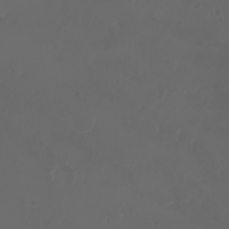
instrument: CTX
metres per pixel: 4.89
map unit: eHh
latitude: -3.7099
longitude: 19.9556
